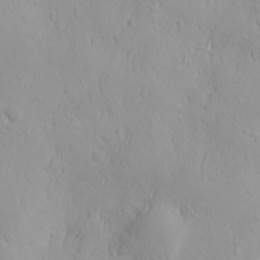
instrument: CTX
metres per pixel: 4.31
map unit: Ave
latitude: -10.6519
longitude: -121.3104
